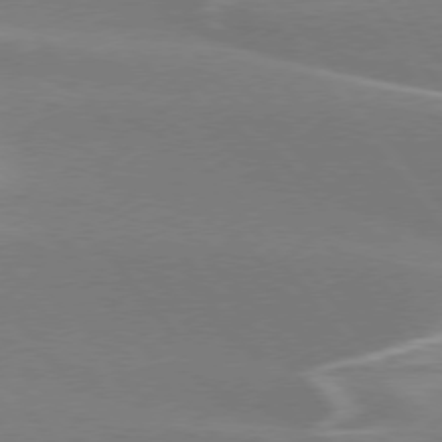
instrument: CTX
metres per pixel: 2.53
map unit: lApd
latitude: 75.7450
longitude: -62.4223
